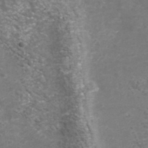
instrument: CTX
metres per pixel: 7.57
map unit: Nhu
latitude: -39.0676
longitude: -81.4615
